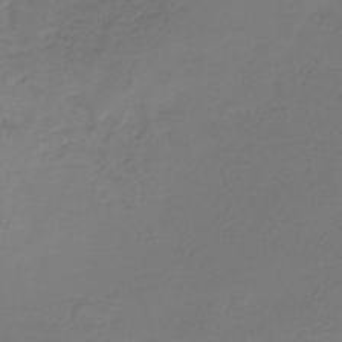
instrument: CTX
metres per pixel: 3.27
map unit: HNb
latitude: -33.6722
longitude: 53.7855
